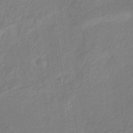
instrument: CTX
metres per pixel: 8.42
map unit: eHb
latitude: -30.2550
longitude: 62.4062
